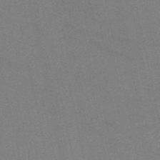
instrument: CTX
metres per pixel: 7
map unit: HNb
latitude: -55.0298
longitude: -38.4979
